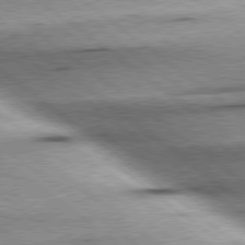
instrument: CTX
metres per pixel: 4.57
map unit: Hpe
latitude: 78.8758
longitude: -154.4223
